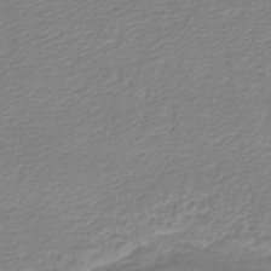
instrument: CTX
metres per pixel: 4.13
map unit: lHb
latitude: -45.0675
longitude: 60.4440
